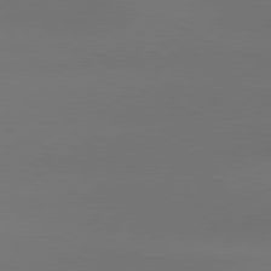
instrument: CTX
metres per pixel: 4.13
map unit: Hpe
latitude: 78.5546
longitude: -130.4412
